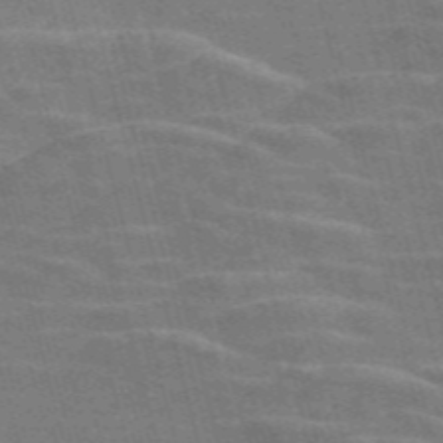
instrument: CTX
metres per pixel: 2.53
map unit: Nve
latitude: -58.3684
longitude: 62.3684
